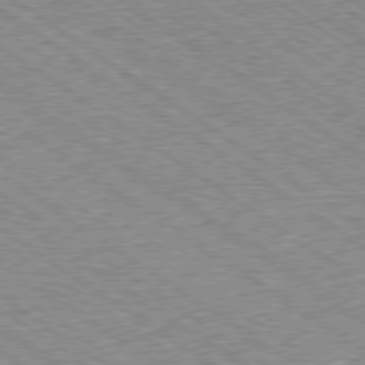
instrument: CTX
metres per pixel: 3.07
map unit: Hpe
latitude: -79.5588
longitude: 7.7099
